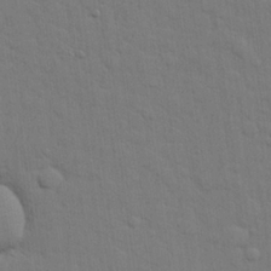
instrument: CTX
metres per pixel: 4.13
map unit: lHvf
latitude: 23.0458
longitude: 142.1794
